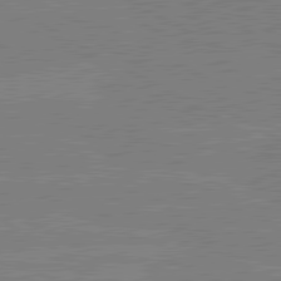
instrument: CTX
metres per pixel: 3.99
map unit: lApd
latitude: 80.5357
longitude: -126.8191
